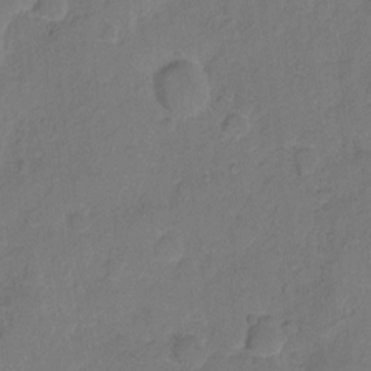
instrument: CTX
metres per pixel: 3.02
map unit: Hto
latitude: 4.7624
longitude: -61.2915
